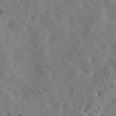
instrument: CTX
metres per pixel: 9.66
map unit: lAa
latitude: 19.8205
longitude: -139.7827
